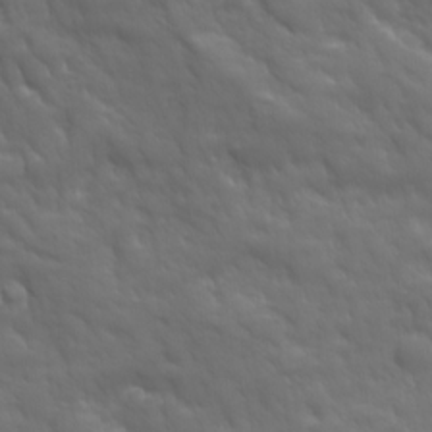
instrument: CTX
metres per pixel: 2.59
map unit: Ave
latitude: 18.8947
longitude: -133.7072
